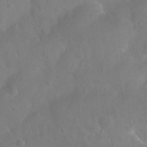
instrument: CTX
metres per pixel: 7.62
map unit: Nhu
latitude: 26.0822
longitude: -57.3103
